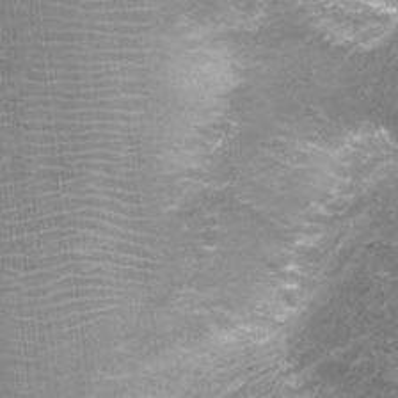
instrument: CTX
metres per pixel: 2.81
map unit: Nhu
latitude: 3.7260
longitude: -17.6504
